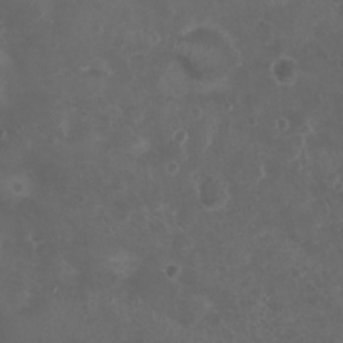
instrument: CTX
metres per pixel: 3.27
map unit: Nhu
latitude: 3.8394
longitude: -15.0648
